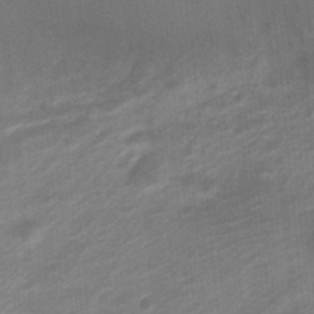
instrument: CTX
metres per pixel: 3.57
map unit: Nve
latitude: -19.5966
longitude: 106.7086
